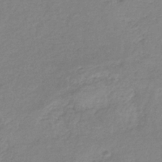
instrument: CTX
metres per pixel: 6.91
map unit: eHb
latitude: -36.7463
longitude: 74.9353
